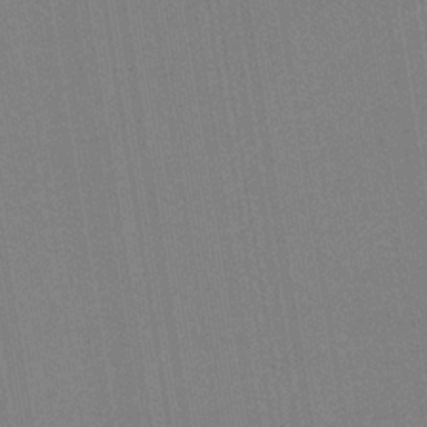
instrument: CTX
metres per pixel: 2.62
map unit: HNb
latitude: -33.5777
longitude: 54.8408
